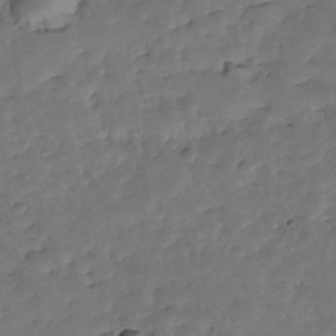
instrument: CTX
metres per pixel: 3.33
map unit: Nhe
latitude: -34.9353
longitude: -143.4993
